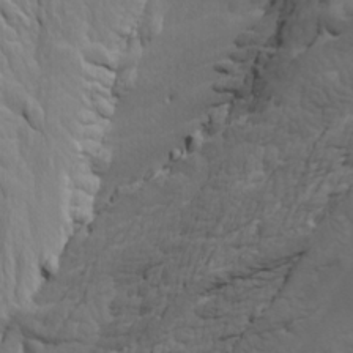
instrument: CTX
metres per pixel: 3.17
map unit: Htu
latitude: -3.7099
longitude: -73.4616
